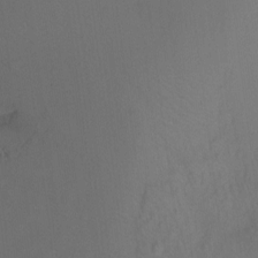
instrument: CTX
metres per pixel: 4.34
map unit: Ht
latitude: -10.0283
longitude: -39.5560
